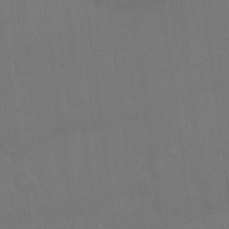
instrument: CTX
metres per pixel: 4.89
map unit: Nhu
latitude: 23.1592
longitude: -62.9325
